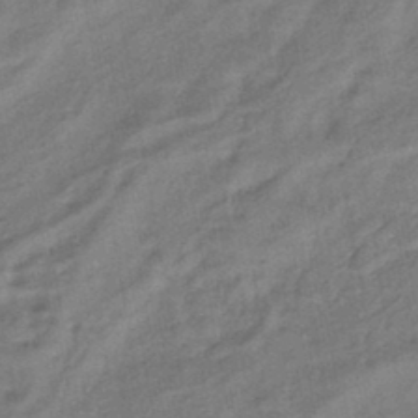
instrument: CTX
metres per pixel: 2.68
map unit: eHb
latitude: -43.5210
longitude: 84.3684
